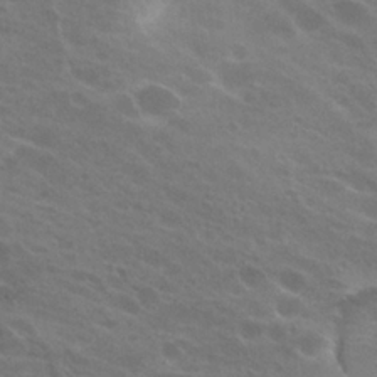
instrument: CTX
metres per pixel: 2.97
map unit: Hto
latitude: 24.2333
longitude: -38.2711
